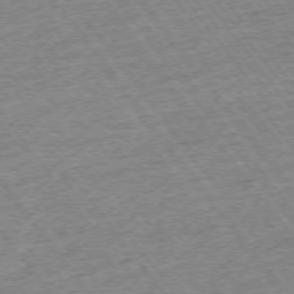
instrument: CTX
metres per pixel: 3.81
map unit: Ap
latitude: -74.8030
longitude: -88.2712
